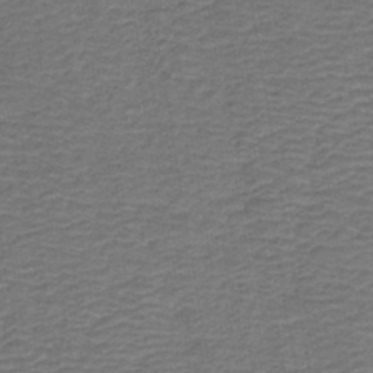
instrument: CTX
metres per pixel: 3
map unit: HNb
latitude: -42.3495
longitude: 50.8408
